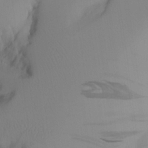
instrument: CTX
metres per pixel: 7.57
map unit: Aa
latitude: 24.9702
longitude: -131.8962
